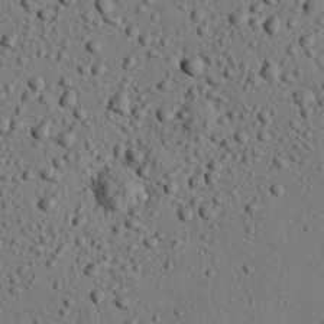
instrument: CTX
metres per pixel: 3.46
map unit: eHh
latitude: 25.7827
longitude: -77.6316
